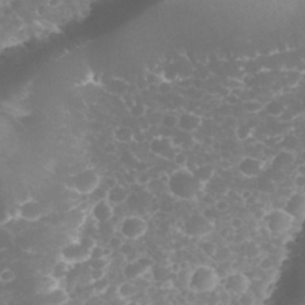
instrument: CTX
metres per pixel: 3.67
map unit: eHh
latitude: 32.4790
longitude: -63.3104
